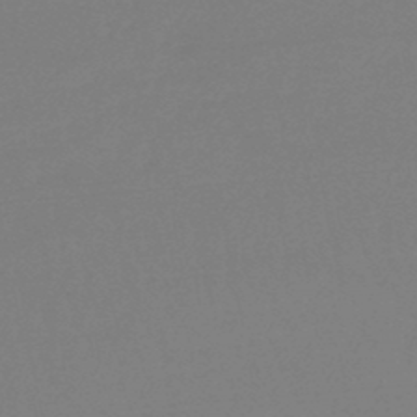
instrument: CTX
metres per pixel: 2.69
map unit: lHb
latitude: -46.3873
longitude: 69.1620
